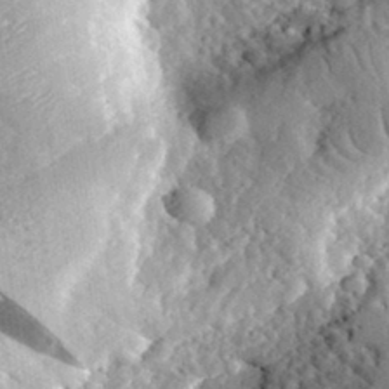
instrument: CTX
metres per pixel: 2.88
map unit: lHvf
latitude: 33.1781
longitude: -83.8016
